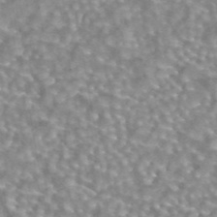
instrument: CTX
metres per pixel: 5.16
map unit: eAb
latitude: 44.0822
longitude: 107.2187
